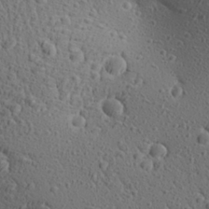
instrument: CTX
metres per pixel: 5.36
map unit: Aa
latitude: 27.5560
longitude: -142.4790
